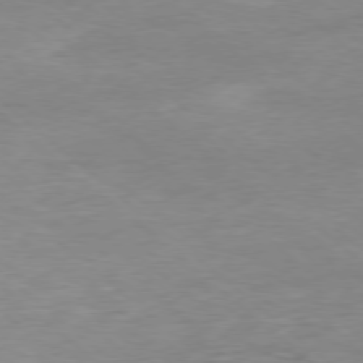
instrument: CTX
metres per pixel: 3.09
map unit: Ap
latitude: -78.0850
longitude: -87.4048
